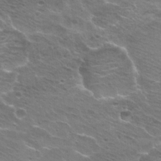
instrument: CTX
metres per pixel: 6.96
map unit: Hto
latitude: 25.1025
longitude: -30.4790
